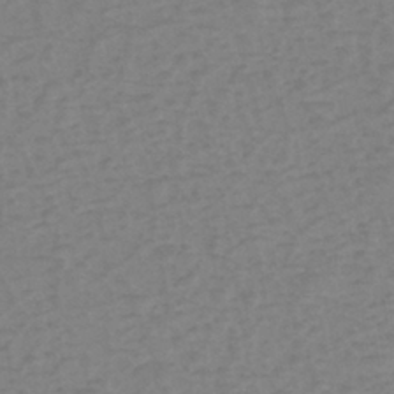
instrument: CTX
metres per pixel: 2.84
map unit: eHh
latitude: -39.9178
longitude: -28.8002
